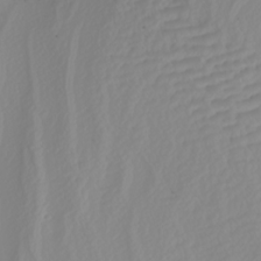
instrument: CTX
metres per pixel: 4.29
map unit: Nhu
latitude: -5.3131
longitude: -93.9150
